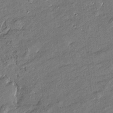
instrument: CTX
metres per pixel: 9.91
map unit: Htu
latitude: -7.9178
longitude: 176.9542
